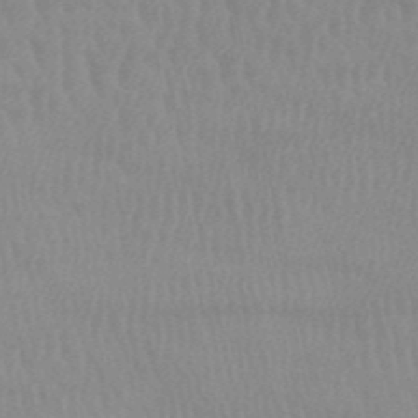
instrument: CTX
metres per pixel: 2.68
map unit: HNb
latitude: -52.5951
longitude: -50.9513
